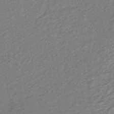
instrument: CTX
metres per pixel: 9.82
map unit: lHb
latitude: -35.1620
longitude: 66.0094
